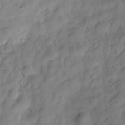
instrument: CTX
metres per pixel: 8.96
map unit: Hve
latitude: -29.3321
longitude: 93.2754
